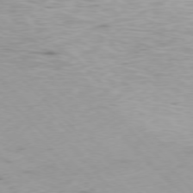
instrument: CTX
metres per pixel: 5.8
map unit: Ap
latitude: -77.1809
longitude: -61.3670
